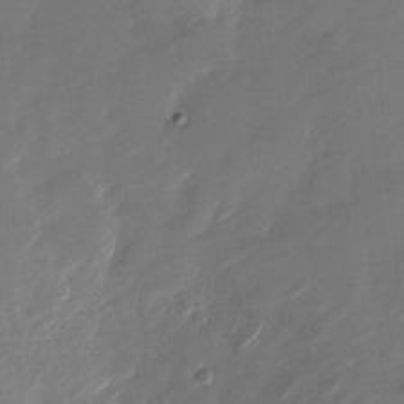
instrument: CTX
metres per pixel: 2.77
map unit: Nhu
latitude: -27.6910
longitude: -73.8584
